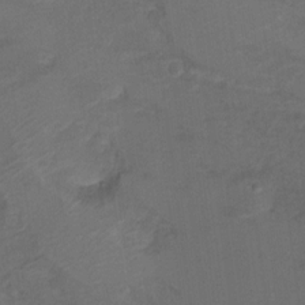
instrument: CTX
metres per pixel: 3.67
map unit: Hto
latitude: 6.4034
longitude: -35.3481
